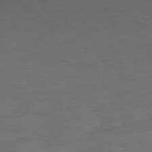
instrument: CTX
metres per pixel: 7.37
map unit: Ap
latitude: -77.6911
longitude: -76.4034
